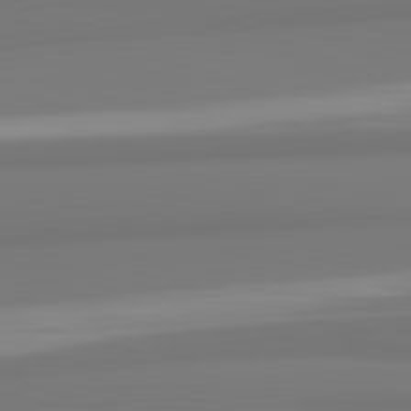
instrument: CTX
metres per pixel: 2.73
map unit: lApd
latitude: 82.3467
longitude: 175.6910
